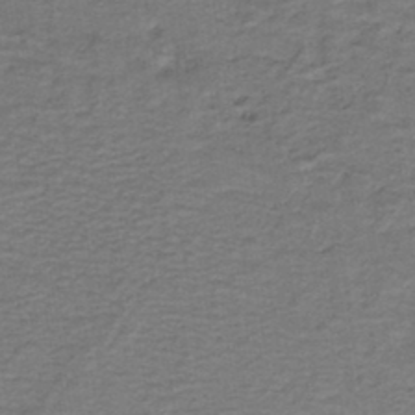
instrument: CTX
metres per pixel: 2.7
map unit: lHb
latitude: -42.0283
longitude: 53.2565
